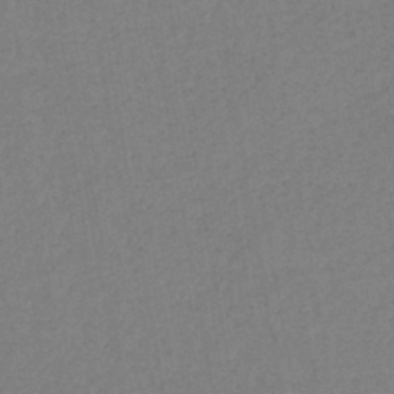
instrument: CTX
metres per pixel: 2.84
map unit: eHb
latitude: -41.1053
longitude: 79.6533
